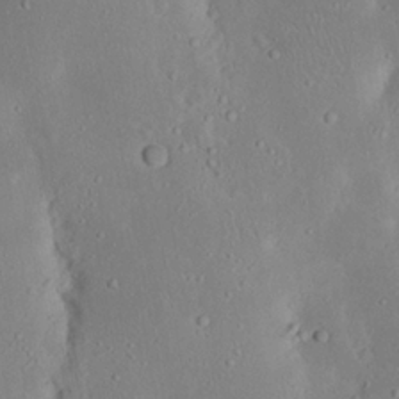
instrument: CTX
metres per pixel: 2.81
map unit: Nhu
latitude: 23.3482
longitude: -72.8002
